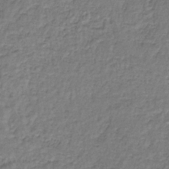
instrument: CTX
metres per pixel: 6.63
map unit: lHb
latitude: -35.2376
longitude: 63.2187
